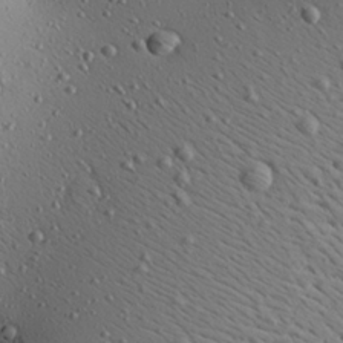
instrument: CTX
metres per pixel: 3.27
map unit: Aa
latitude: 22.1956
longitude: -140.0633
